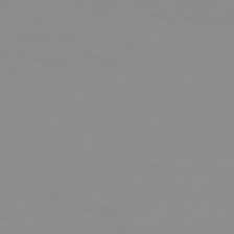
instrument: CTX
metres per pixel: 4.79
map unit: Hpe
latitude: 74.3278
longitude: -127.9150
